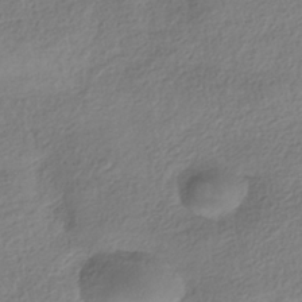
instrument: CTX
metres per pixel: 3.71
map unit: HNhu
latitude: -40.1228
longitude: 102.2551
